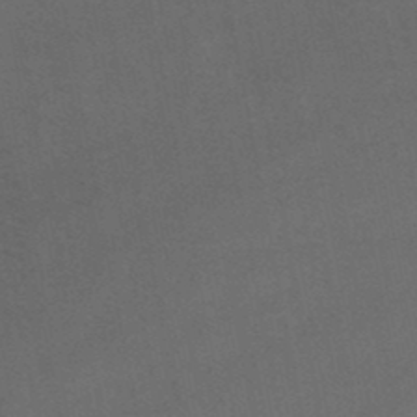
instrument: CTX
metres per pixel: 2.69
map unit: lHb
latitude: -47.4643
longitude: 62.4629
